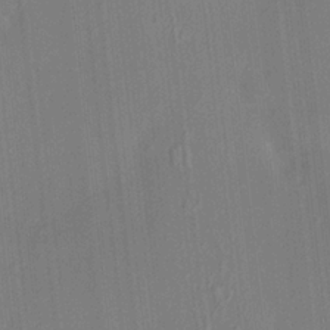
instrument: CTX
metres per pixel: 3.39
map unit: HNhu
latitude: 6.3089
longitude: 11.0487
